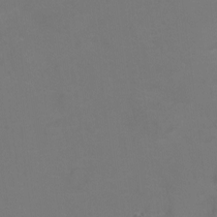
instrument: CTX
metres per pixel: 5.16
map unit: Ht
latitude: -6.3495
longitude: -21.1592
